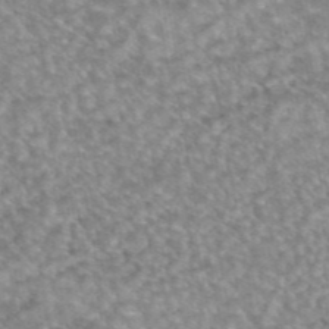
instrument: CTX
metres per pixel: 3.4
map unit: eAb
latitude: 45.1592
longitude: 104.9164
